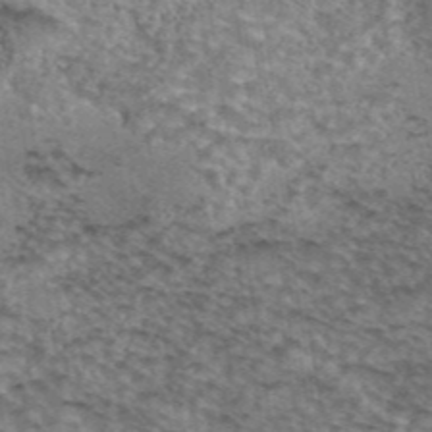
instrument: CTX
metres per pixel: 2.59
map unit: eAb
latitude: 44.2522
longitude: 105.5966
